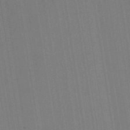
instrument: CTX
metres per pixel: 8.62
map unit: HNb
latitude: -44.1606
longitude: -41.0269
